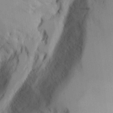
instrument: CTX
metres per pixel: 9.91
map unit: Aa
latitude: 25.0836
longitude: -131.7072
